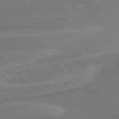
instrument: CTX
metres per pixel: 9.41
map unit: lApd
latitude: 80.8191
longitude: 128.5385
